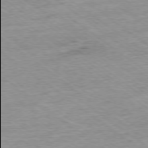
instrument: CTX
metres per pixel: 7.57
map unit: Ap
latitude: -77.9745
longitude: -81.9906
